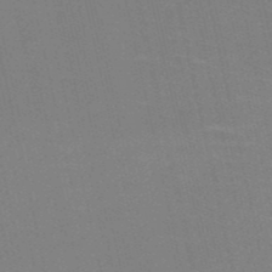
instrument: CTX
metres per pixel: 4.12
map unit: HNb
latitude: -51.5399
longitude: -45.4237
